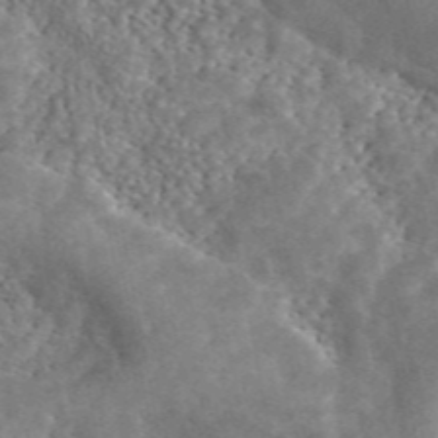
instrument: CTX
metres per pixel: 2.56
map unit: ANa
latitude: 46.6491
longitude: 50.3684
